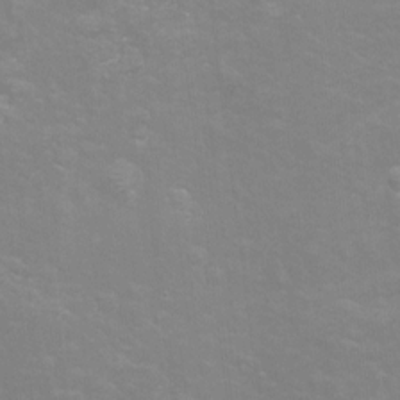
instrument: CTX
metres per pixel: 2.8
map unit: Nhu
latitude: -8.8408
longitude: -72.2145
